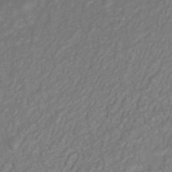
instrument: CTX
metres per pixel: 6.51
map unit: HNhu
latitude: -41.6911
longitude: 105.1431
